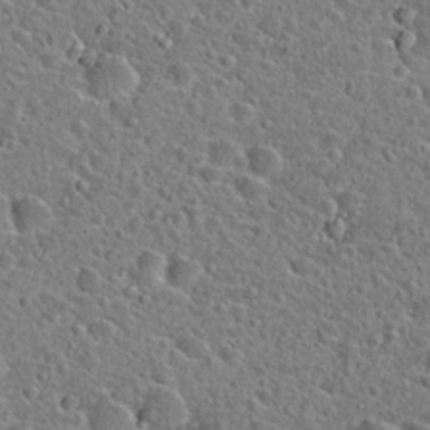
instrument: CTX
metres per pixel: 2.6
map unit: Hto
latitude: 23.5182
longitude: -46.0444
